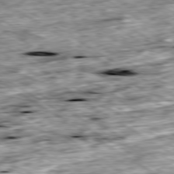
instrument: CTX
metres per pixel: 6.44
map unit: Ap
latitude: -80.0472
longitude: -89.2726
